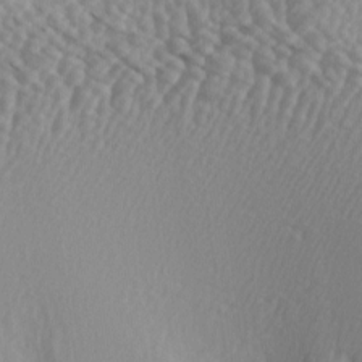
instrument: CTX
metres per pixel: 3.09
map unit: lAa
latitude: -5.2565
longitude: -123.3293
